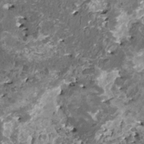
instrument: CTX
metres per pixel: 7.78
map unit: HNhu
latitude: 0.1011
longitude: 5.7288
